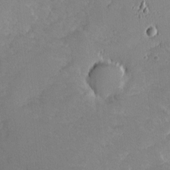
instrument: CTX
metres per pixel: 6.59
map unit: eHh
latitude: -0.8975
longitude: -85.9528
